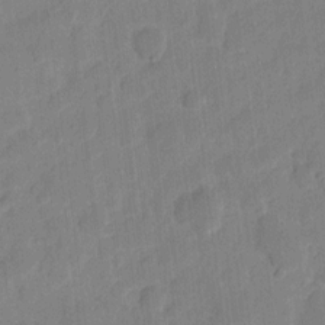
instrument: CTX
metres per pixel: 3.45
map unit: eHh
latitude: 9.1970
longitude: -65.8394
